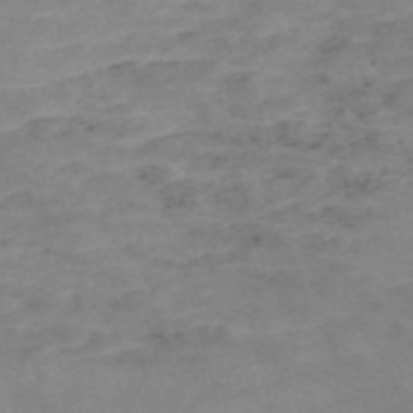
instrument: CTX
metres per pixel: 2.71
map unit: Nve
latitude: -59.3887
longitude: 59.7477
